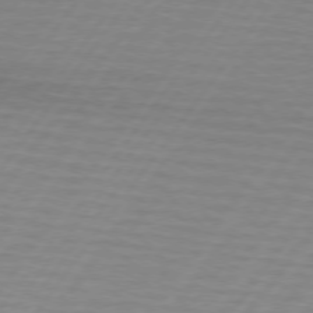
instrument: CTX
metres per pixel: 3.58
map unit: lApd
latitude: 74.1011
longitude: -78.6302
